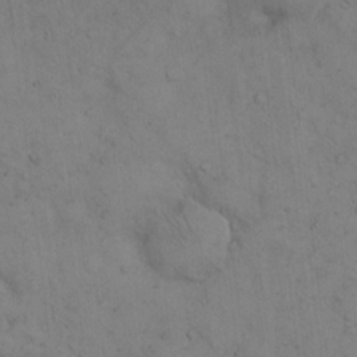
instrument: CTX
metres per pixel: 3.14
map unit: Hto
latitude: 12.1011
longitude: -59.6316
